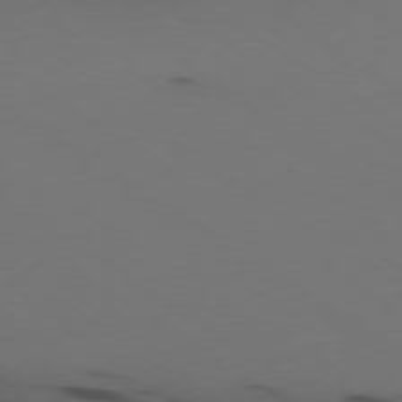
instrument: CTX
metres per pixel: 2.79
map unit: Ap
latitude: -79.5777
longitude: -61.8961
